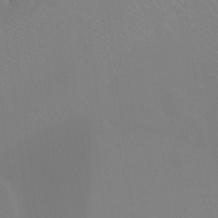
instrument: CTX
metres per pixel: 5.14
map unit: Ht
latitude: -16.6330
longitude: -46.6491
